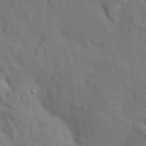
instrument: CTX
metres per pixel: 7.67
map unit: Nhu
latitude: 26.7435
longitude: -70.4601
